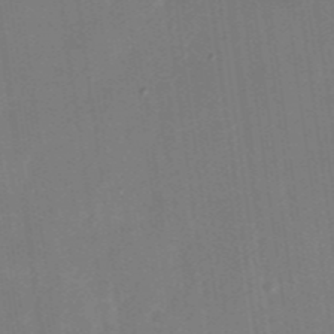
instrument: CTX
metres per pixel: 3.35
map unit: Nhu
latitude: -28.6896
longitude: -69.5182
